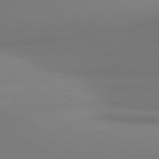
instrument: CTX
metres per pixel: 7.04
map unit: lApd
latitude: 81.2726
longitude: 145.8045
